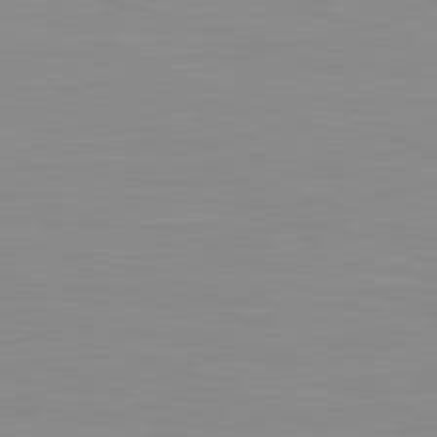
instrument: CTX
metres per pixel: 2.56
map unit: lApd
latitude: 81.5938
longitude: -168.0444
